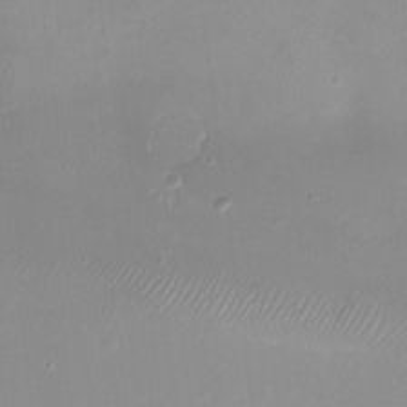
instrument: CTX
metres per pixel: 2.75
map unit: eHh
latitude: -4.8975
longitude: -77.7449
